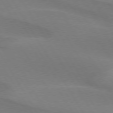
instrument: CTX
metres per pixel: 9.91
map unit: lApd
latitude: 75.1403
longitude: -66.0822
